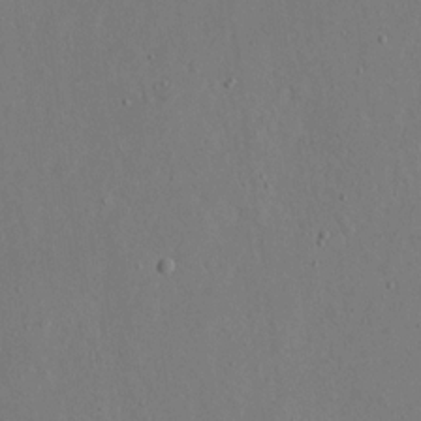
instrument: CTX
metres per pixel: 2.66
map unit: eHh
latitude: 16.6491
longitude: -70.1200
